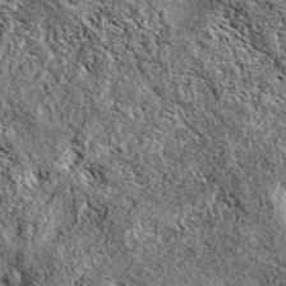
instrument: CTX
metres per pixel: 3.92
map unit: eAb
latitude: 38.1578
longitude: 110.9920
